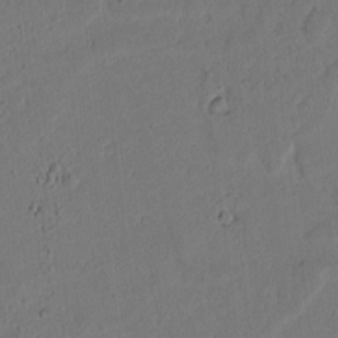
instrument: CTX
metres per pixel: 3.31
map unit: lAvf
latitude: 8.9892
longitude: 166.4440
